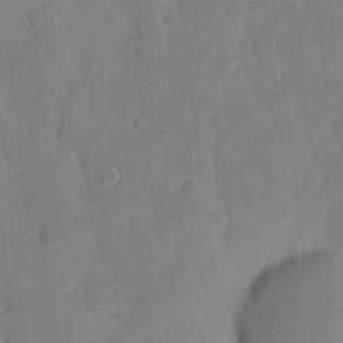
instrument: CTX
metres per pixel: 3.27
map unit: Htu
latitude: -8.2550
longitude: 176.3117
